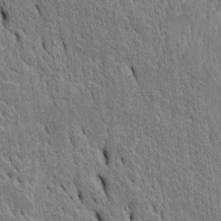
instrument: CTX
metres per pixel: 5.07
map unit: Htu
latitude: -4.9730
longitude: 152.7652
